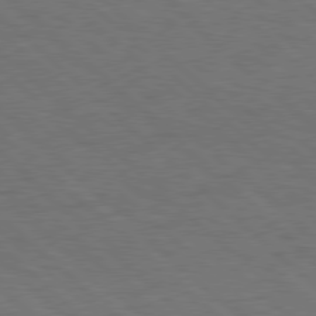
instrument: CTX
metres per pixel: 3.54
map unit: Hpe
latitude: 77.6316
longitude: -155.8016
